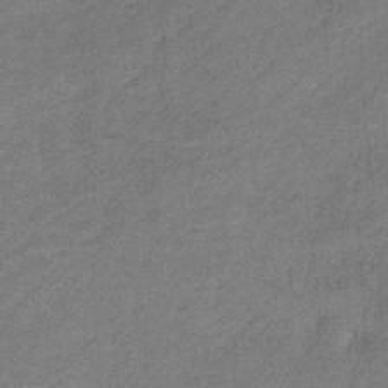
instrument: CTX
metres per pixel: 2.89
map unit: HNb
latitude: -31.7477
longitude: 60.7274
